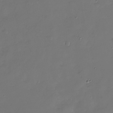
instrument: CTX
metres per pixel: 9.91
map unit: Nhu
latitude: -27.2564
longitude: -58.5357
